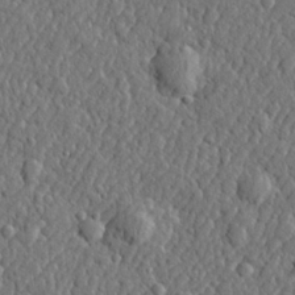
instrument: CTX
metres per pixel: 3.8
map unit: lHvf
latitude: 22.7246
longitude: 143.4643
